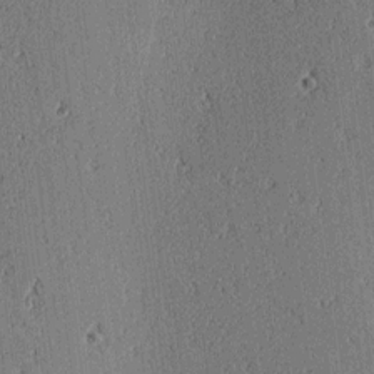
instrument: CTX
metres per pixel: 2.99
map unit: lAa
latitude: 11.7450
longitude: -109.0458
